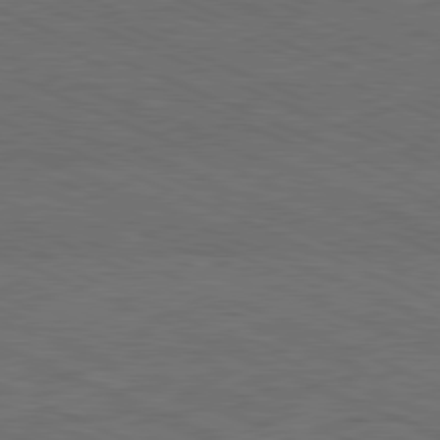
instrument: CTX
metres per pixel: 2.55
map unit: Hpe
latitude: -82.0283
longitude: 18.9731
